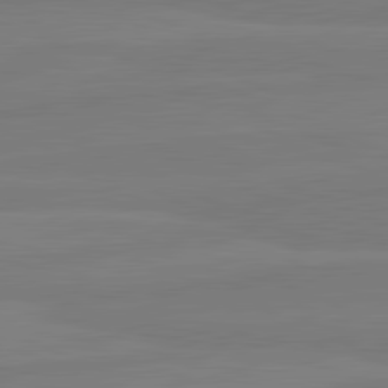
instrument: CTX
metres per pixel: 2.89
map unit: lApd
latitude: 81.7450
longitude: -178.9325
